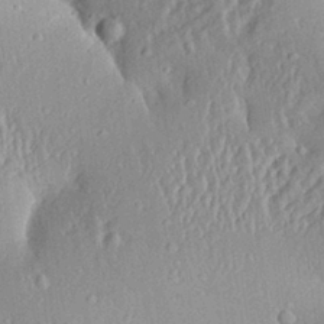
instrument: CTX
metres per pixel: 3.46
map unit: Aa
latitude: 28.2900
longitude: -136.8569
